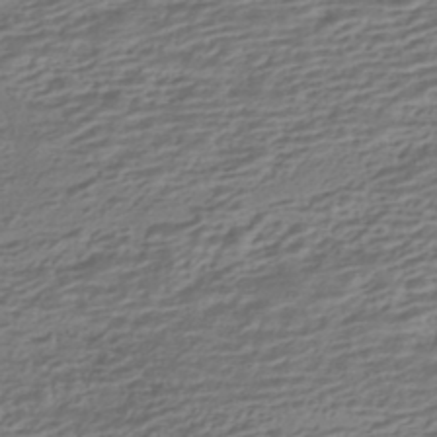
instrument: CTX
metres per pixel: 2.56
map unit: HNhu
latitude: -42.4440
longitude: 100.7841
